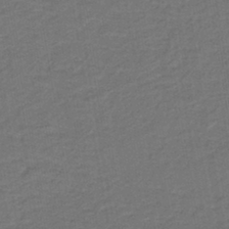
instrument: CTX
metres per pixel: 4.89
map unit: HNb
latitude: -43.1998
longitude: 51.9178
